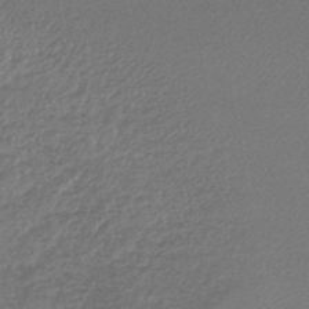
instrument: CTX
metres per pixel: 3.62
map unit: lHb
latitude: -43.9556
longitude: 68.2550
